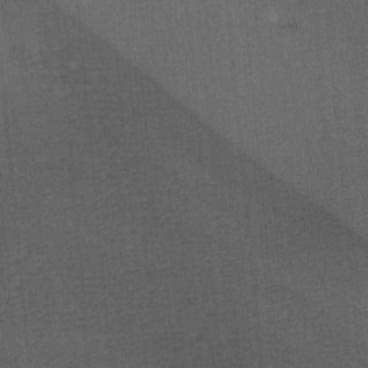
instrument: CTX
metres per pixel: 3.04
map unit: lAa
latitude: -8.7085
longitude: -124.7435
